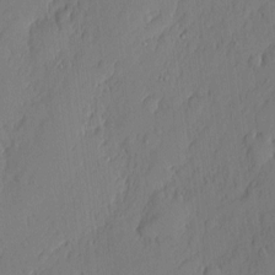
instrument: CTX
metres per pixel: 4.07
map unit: eHh
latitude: 3.8772
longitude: -76.1955
